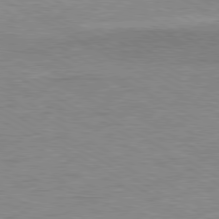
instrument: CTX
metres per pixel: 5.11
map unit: Ap
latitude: -80.6897
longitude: -87.1403
